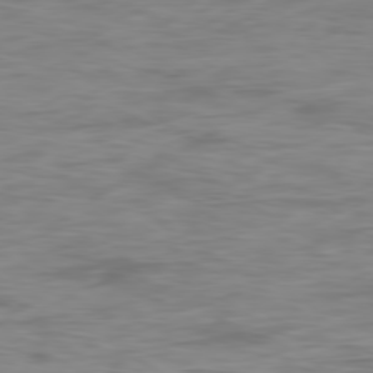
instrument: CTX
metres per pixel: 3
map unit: Ap
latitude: -79.1242
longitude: -75.0081
